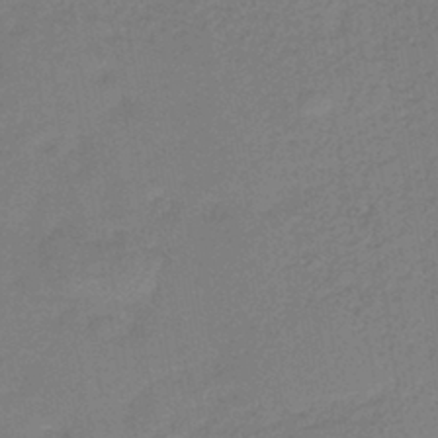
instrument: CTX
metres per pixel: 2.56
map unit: HNb
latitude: -42.9541
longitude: 49.2943
